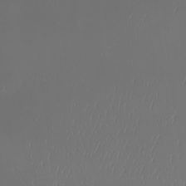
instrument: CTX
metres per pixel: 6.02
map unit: eHh
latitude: -4.9730
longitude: -87.5560
